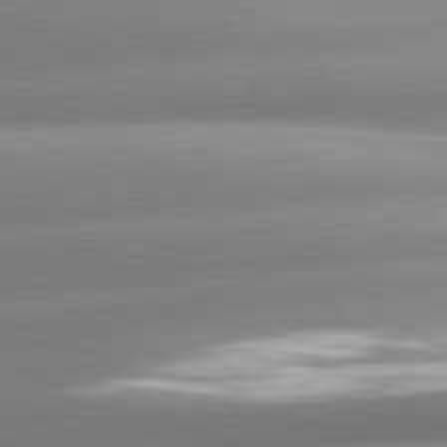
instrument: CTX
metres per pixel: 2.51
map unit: lApd
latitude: 80.6868
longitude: -158.3845
